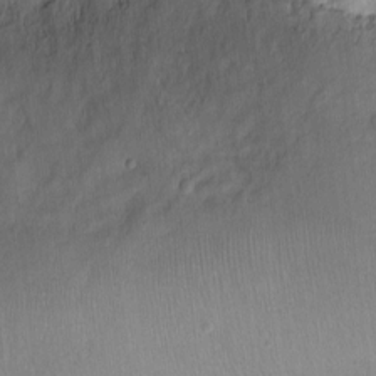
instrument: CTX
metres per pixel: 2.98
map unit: eHh
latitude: 5.3859
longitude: -68.4979
